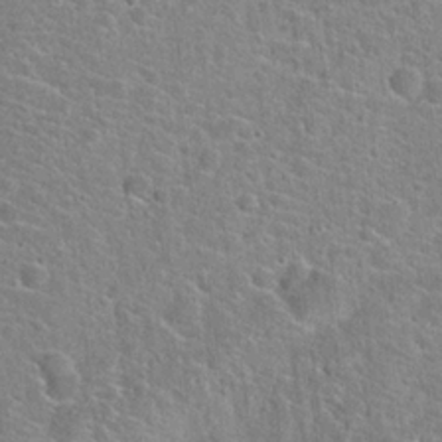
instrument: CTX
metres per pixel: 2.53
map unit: Hto
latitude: 21.8584
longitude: -44.6490
